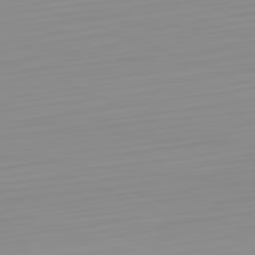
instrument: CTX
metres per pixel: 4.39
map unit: Hpe
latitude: -82.5196
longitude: 16.7652
